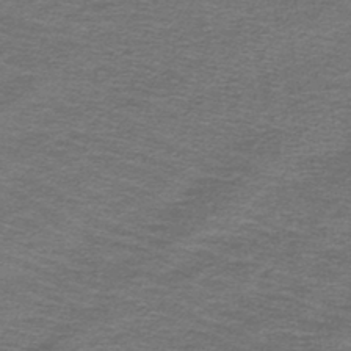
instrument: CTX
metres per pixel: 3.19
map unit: lHb
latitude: -44.8786
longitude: 57.1431
